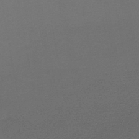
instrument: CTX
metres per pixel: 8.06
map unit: lHb
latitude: -46.2928
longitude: 71.9745
